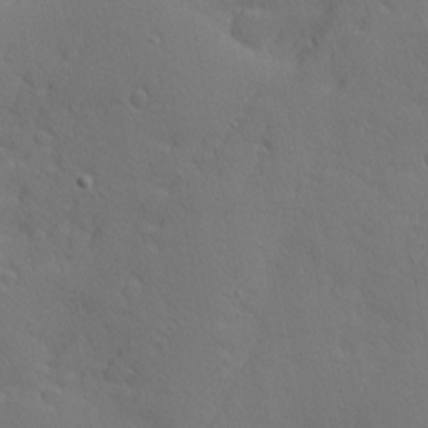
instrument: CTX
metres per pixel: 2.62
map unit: Nhu
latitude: 1.5182
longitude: -77.0269
